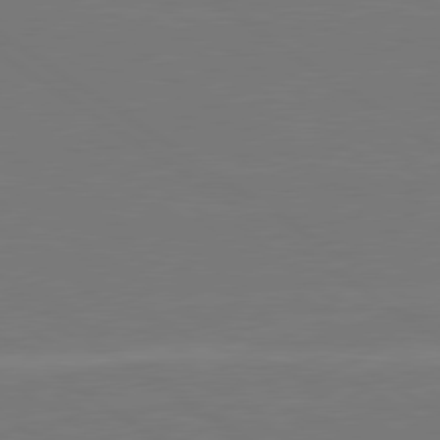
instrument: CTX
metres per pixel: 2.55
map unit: lApd
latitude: 79.6694
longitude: 163.2754
